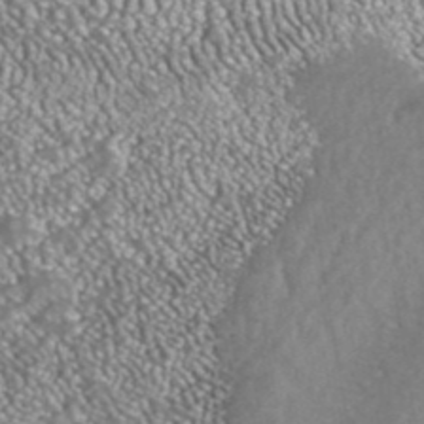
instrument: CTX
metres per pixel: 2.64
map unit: ANa
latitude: 42.1956
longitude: 23.7856
